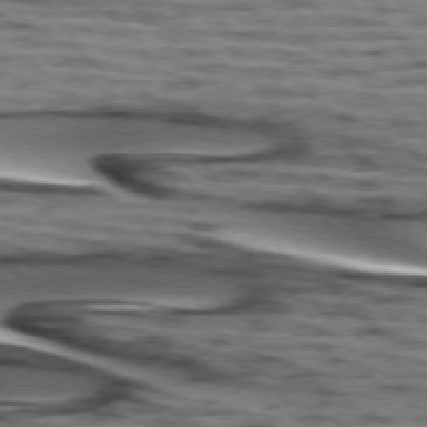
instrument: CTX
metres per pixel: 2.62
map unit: lApd
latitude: 74.1578
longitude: -52.7435
